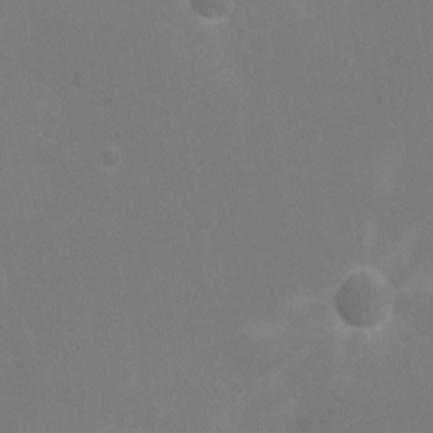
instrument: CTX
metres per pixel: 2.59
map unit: Ht
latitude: -3.5399
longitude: -19.1781
